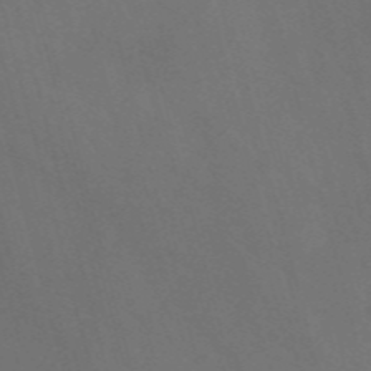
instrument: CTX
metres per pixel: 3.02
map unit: Nve
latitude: -57.5777
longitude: 65.1620
